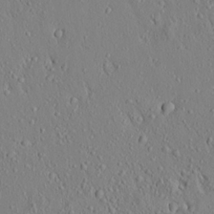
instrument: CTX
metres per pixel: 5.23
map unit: Aa
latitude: 18.7246
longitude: -148.1200
